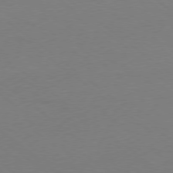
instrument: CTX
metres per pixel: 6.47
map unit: Ap
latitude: -79.0864
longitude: -56.3278
